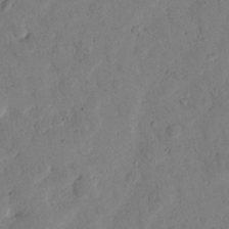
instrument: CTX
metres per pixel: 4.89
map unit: lHvf
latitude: 13.3671
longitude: 177.7289
